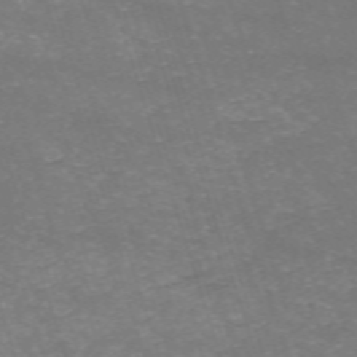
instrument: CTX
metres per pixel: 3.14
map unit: HNb
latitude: -54.1984
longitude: -36.9514
